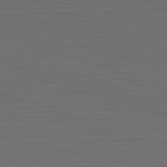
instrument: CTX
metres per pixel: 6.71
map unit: Hpe
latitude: -82.7841
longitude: 11.4454
